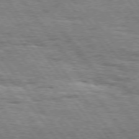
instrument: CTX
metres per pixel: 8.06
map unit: Hpe
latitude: 75.0270
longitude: -138.4412
